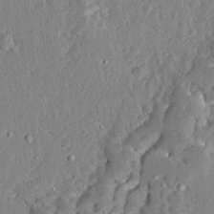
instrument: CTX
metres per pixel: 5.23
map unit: Ave
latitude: 13.1781
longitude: -137.3104
